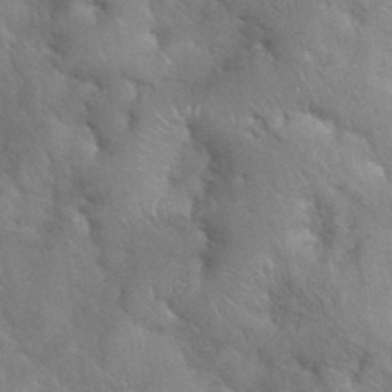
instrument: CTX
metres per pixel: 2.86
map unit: eHh
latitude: 38.9325
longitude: -57.5938
